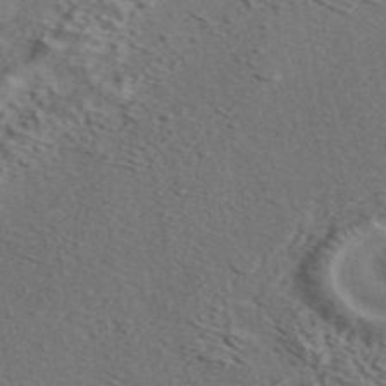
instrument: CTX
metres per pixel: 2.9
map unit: ANa
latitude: 44.8191
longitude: 37.7288
